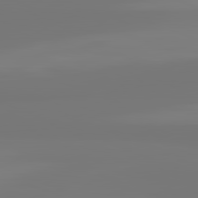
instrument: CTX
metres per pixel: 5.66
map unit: lApd
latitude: 81.9528
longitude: -176.7435
